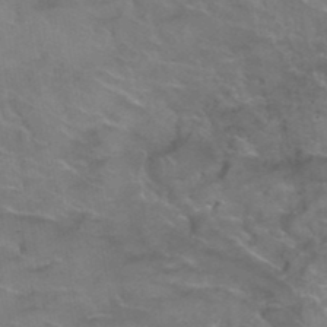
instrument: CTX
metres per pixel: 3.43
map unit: Hto
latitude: 38.7813
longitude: -42.4223
